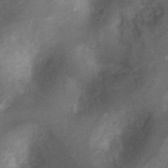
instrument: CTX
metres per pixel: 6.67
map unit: Ht
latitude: 4.8947
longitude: -30.2334
